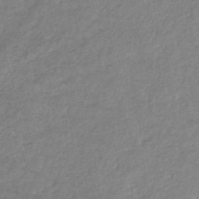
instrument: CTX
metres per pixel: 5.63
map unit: eHb
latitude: -36.9730
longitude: 75.4644
